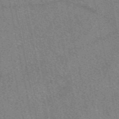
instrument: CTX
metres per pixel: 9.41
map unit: eAb
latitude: 48.9703
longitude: 109.3510
